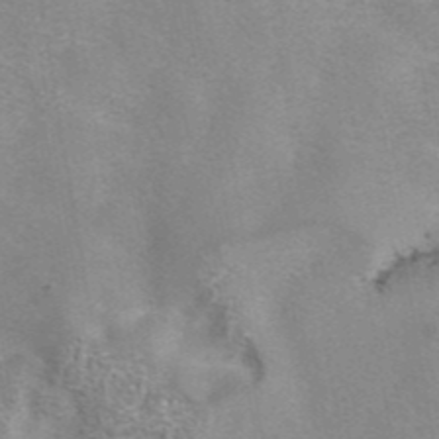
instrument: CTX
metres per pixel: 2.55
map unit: eAb
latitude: 42.4790
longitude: 107.0676
